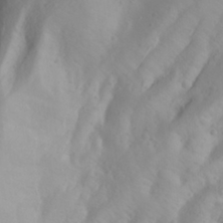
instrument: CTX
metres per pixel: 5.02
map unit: Aa
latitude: 27.9717
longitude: -146.9703
